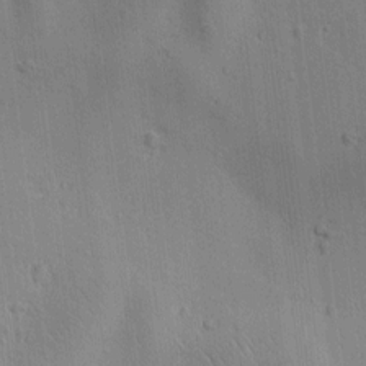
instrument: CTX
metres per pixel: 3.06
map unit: Htu
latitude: -2.9163
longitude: 174.2739
